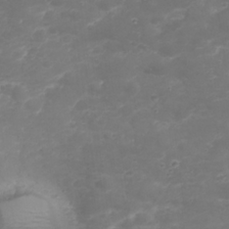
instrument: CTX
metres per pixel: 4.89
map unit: Nhu
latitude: 23.4804
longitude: -60.3656
